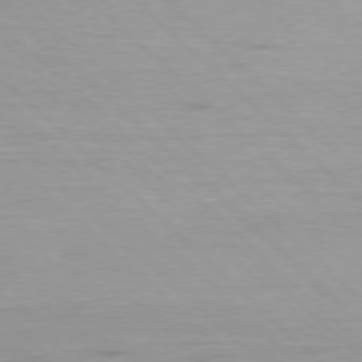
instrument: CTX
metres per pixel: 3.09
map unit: Ap
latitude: -77.3132
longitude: -79.1403
